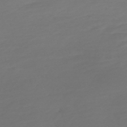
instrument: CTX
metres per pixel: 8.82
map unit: Nve
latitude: -59.4454
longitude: 57.8800
